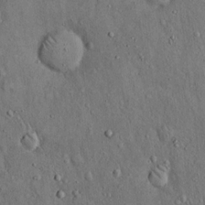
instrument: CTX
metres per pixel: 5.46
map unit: Hto
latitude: 14.6113
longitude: -58.2712
